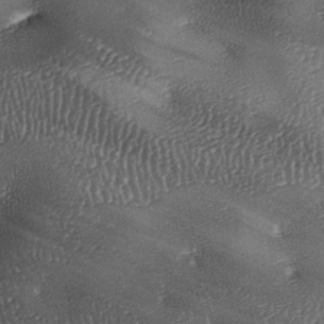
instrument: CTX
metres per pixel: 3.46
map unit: lAa
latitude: -7.4454
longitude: -125.8017
